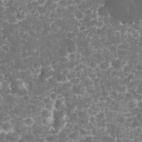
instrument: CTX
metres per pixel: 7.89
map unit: eHh
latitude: 32.9325
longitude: -62.5735
